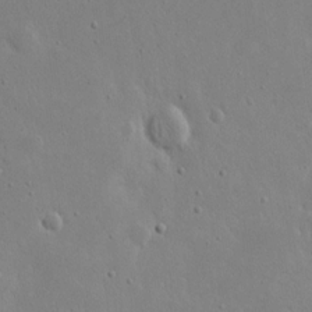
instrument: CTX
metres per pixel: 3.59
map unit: eHh
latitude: 19.3292
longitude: -71.7827
